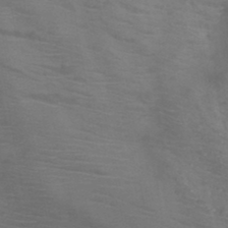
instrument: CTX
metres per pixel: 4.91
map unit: HNb
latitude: -46.0850
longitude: -46.6680
